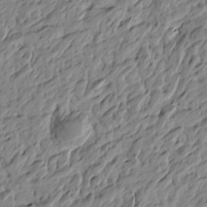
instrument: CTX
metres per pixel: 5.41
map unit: Htu
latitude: -4.3306
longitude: -178.9136
